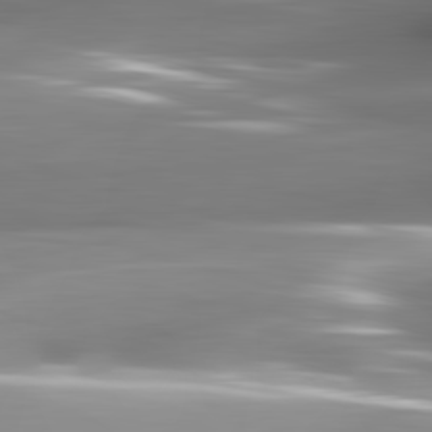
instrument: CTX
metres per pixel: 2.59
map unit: lApd
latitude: 82.5545
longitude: -142.5735
